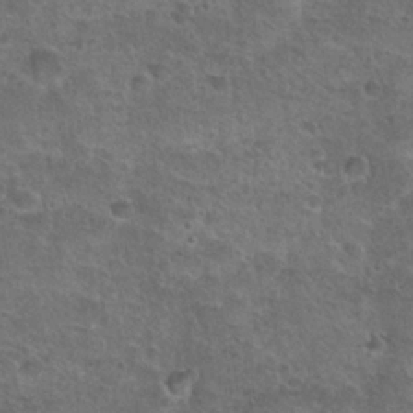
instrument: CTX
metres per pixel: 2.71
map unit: Hto
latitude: 23.6127
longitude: -49.4048
